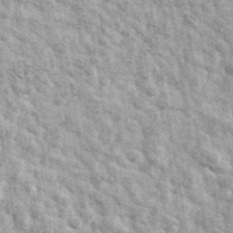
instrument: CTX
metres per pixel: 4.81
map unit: Ave
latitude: 40.7813
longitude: -106.4223
